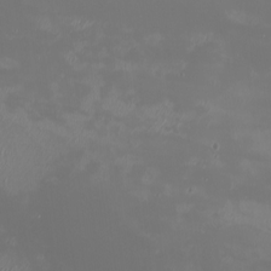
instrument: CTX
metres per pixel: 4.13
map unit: Htu
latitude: -7.0108
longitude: -71.1403
